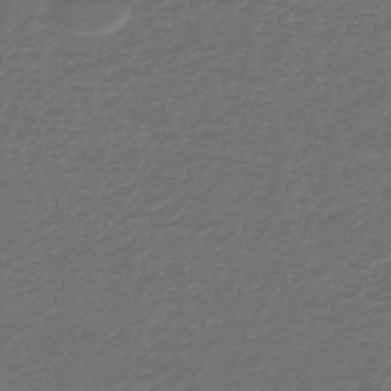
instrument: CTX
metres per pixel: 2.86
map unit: HNb
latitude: -47.6533
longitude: 55.2187
